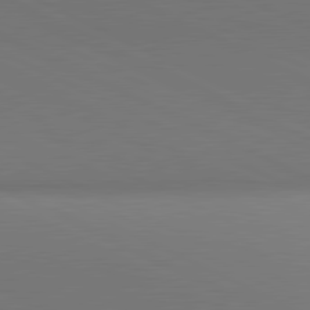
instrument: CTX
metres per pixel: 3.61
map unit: lApd
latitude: 81.2915
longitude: 145.3510
